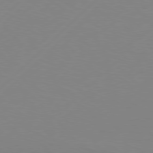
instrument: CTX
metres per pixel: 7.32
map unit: Hpe
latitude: 77.6127
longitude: -131.9717
